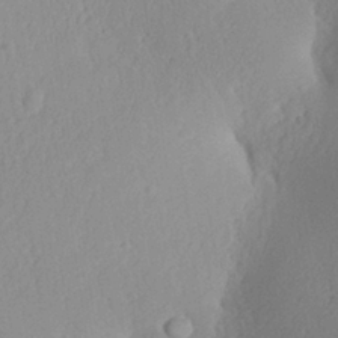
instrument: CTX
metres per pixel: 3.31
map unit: Aa
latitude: 27.0648
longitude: -135.2159
